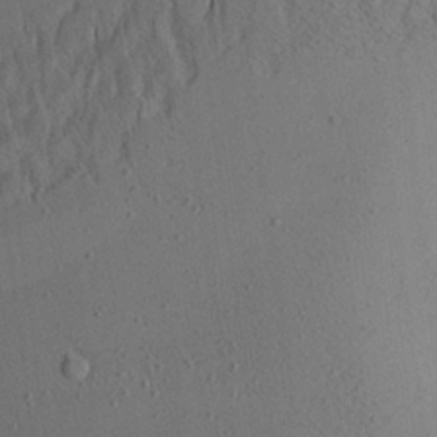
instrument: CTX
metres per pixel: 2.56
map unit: Aa
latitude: 24.6112
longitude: -144.6490
